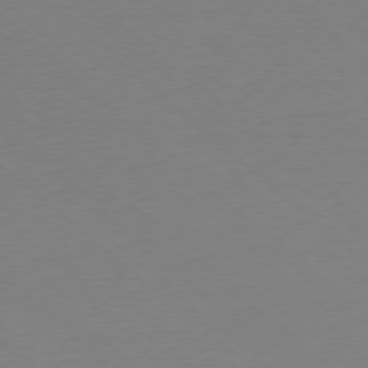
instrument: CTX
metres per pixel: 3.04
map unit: Ap
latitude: -78.1228
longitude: -69.6127
